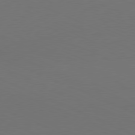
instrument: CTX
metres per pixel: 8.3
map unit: Hpe
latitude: -81.6533
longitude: 20.7274
